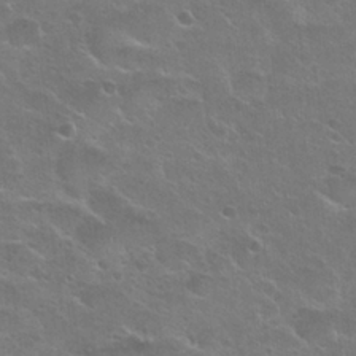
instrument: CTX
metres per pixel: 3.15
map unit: Hto
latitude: 24.2144
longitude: -50.7057
